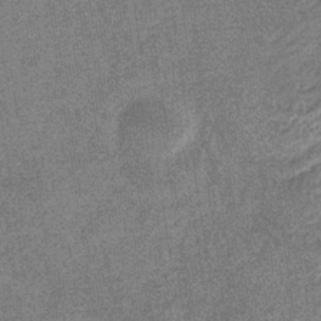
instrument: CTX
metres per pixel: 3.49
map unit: eHb
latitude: -36.1227
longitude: 78.6896
